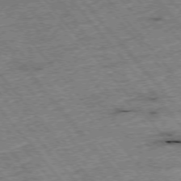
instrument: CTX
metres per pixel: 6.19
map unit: Hpe
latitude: -75.8612
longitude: -21.3860
